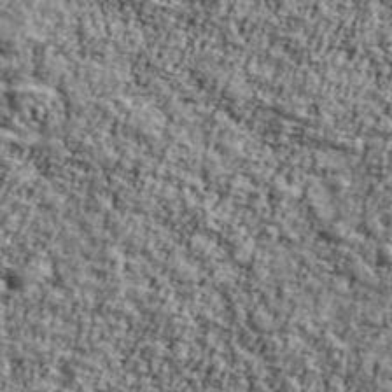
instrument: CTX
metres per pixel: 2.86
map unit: Ave
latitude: 42.8002
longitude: -111.0270
